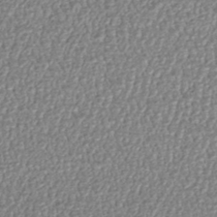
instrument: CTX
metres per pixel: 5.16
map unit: HNhu
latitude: -46.4251
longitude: 106.1606
